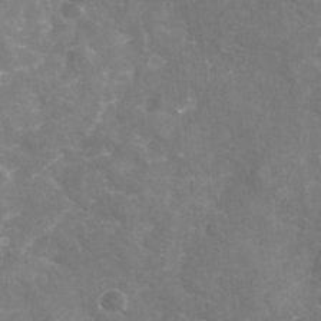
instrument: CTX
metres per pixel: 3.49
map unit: Nhu
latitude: -19.4265
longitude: -56.9135
